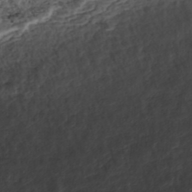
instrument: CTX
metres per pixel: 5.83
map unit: ANa
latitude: -44.8030
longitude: 105.3131
